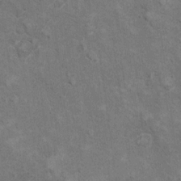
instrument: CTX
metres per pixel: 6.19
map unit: Hto
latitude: 10.1578
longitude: -37.0080
